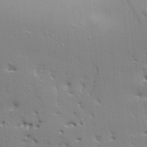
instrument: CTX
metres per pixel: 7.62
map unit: Aa
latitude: 26.1389
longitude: -136.6869
